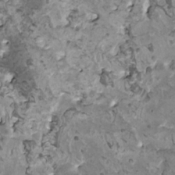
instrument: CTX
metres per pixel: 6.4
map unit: HNhu
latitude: 0.9891
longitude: 5.3887
